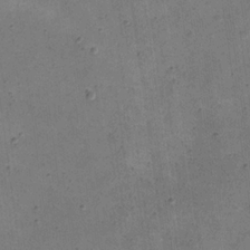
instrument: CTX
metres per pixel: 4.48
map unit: eHh
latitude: 22.1200
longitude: -66.4979
